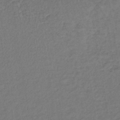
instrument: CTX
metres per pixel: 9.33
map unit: lHb
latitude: -39.2187
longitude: 72.7274
